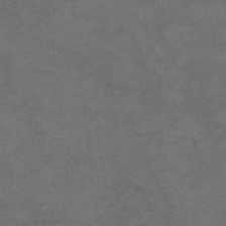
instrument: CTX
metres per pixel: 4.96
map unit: Hto
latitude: 8.2523
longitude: -35.4426
